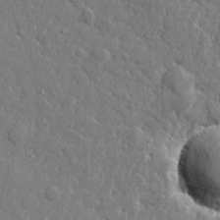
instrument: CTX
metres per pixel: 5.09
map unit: lHvf
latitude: 23.2348
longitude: 143.0297
